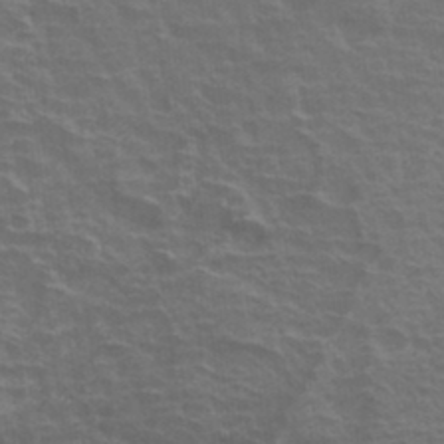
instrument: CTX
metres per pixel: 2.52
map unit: Hto
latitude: 34.2522
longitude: -40.7435
